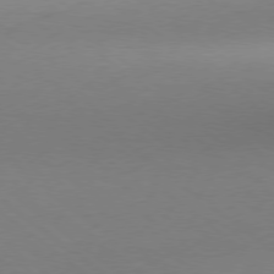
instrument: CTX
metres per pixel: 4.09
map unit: Ap
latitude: -79.1809
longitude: -56.5923
